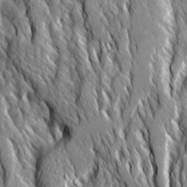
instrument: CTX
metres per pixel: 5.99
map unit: Ave
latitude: 14.4790
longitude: -133.8394
